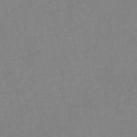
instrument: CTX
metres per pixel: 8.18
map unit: lHb
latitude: -44.1228
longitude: 73.9367
